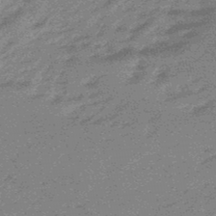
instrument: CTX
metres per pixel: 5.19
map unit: eHb
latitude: -48.0850
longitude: 84.7652
